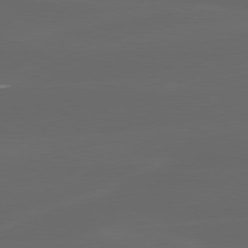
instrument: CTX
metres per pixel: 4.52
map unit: lApd
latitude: 80.1956
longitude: -116.4223
